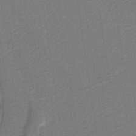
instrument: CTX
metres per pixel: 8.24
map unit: lHb
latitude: -38.8219
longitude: 55.0298
